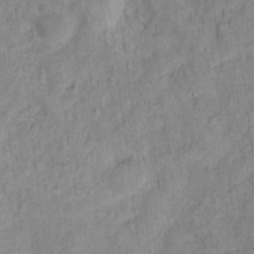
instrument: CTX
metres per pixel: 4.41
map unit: Hto
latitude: 13.5371
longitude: -37.6694
